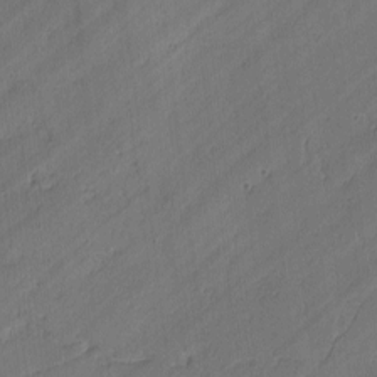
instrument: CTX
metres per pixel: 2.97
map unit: lAvf
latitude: -2.1605
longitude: -105.8962
